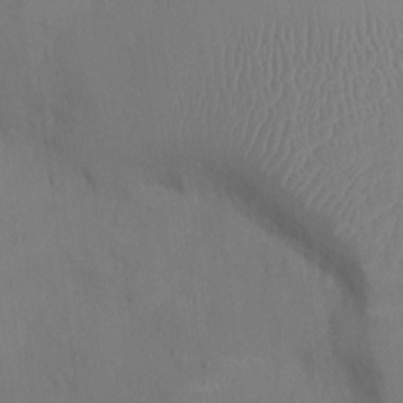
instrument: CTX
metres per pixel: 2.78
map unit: Ht
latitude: -4.4629
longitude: -13.7450
